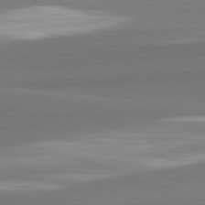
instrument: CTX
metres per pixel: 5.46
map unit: lApd
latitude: 82.2522
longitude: 150.5574
